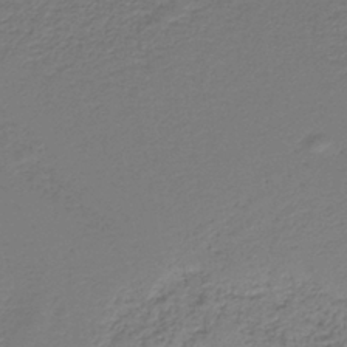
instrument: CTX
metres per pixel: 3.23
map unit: HNb
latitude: -39.4832
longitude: 50.1795
